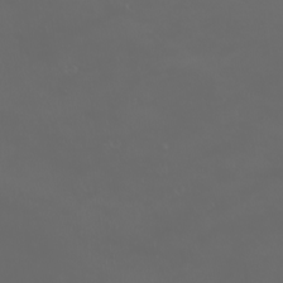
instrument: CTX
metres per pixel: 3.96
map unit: eHh
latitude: -2.5006
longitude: 19.7856
